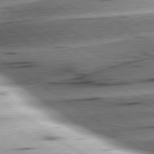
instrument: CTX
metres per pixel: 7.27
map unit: lApd
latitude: 79.4994
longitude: -155.4993
